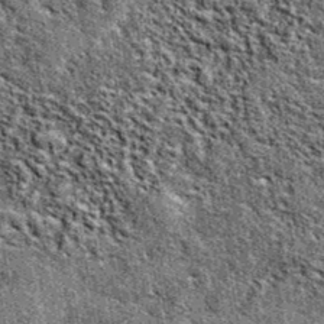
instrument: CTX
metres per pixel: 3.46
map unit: eAb
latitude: 38.2522
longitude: 105.4832
